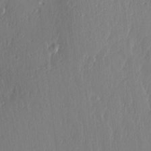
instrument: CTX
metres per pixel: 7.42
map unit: Nve
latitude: -7.2376
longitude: 173.7666
